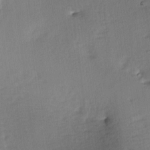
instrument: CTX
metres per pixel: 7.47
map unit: lAa
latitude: -8.5196
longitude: -124.3656
